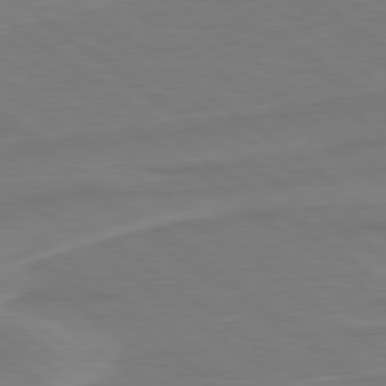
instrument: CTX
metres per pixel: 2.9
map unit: lApd
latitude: 78.9325
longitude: -141.8016
